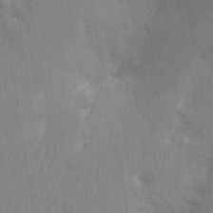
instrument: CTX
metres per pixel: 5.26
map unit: Ht
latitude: -8.2739
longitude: -31.4238
